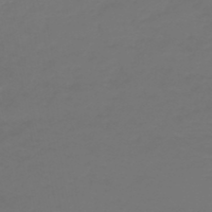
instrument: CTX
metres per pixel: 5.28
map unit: HNb
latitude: -45.4265
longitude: 55.2943
